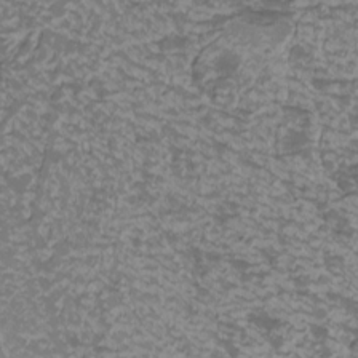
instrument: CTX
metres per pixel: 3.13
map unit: Nhu
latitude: -0.8030
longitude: -79.3671
